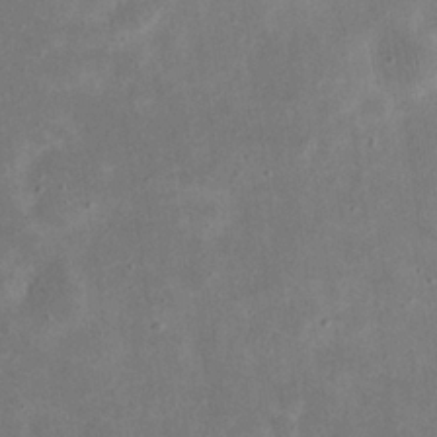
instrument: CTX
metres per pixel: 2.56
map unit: eHh
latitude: 23.7638
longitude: -67.8394
